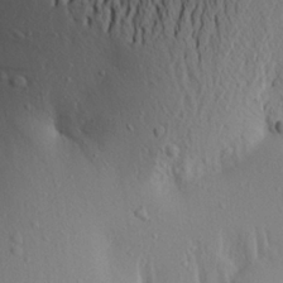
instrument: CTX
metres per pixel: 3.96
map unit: Aa
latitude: 19.7638
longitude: -148.6302
